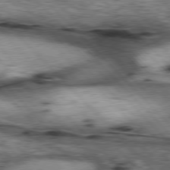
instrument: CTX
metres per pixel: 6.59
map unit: lApd
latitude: 77.1214
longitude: -49.9717
